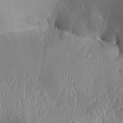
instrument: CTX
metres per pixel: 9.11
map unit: Aa
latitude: 30.6302
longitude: -133.1403
